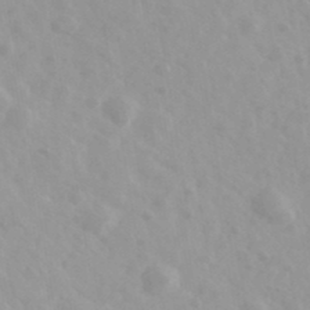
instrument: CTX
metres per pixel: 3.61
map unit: Ave
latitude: 39.5182
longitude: -106.4412
